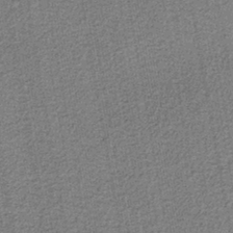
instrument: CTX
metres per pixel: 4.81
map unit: eAb
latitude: -38.6519
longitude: 52.7085
